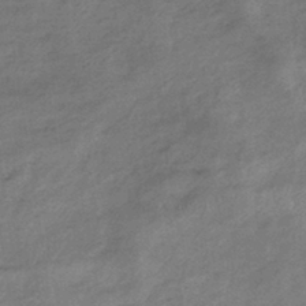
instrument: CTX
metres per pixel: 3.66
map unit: lHb
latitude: -34.8975
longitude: 68.8408
